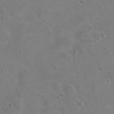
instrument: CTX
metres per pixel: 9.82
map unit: Hto
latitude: 22.6112
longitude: -48.8380
